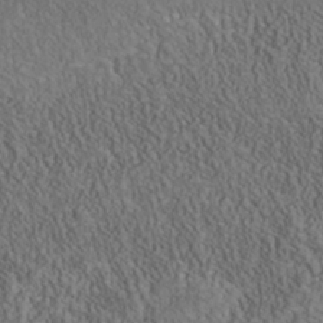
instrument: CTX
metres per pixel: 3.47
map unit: Nhu
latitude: -39.9745
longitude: -84.5357
